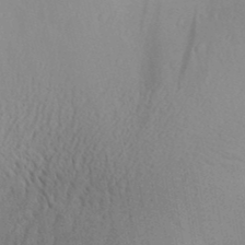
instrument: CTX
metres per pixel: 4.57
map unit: Aa
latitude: 29.0836
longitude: -138.8569
